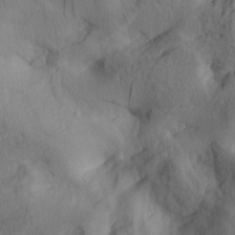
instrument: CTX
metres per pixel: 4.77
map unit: lAa
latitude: 4.7057
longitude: -114.1010
